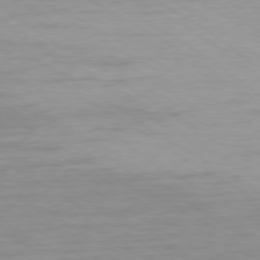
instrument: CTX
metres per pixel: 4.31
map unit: Ap
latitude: -76.9731
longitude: -75.1970
